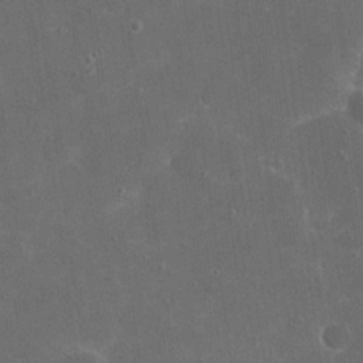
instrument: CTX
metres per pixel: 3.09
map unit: eHh
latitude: 19.9717
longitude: -65.6883
